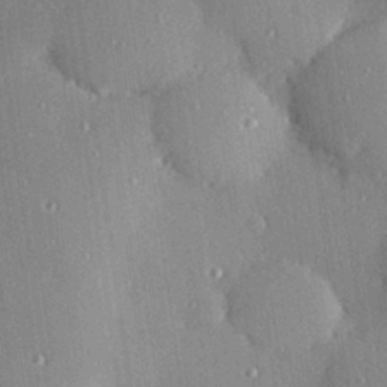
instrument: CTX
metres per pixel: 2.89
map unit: Hve
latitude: 26.5735
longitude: -90.3278
